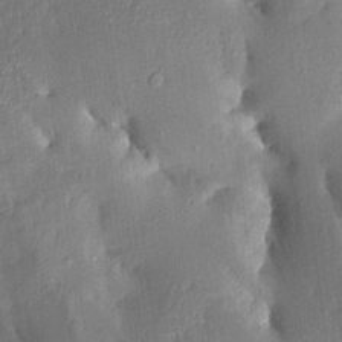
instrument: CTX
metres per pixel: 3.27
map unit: Aa
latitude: 15.5183
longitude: -148.6491
